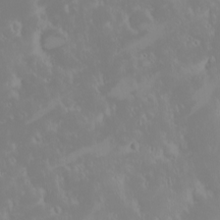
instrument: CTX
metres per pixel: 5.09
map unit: eHh
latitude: -1.7478
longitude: 20.0661
